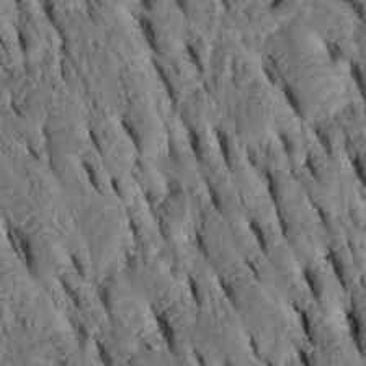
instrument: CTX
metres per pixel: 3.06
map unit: Htu
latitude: -3.1620
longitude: 151.3887
